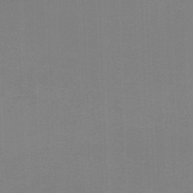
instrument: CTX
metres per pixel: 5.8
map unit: lHb
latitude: -45.6155
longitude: 63.9178
